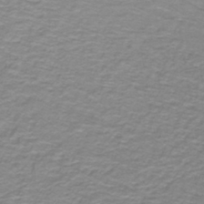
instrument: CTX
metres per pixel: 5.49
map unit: lHb
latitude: -41.5588
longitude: 56.2739
